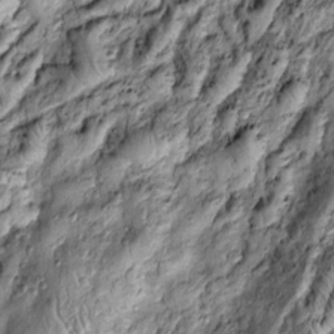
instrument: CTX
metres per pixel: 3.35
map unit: Htu
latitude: -4.3117
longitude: 159.0486
